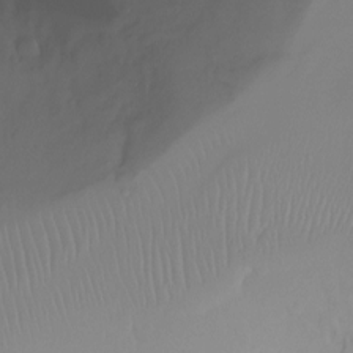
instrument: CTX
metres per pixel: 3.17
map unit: Ht
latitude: -6.9541
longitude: -30.1767
